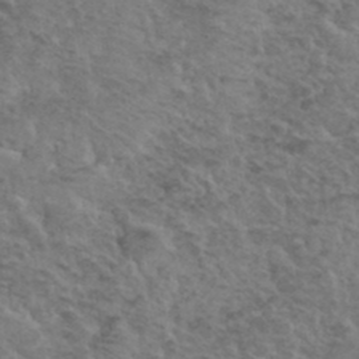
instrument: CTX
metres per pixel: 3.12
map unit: Hto
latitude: 35.1970
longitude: -51.4426
